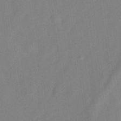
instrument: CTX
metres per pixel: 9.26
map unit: Hve
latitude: -32.8975
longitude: 92.1228
